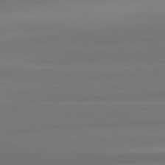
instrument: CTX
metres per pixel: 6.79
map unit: lApd
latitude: 82.4223
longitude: 177.1998
